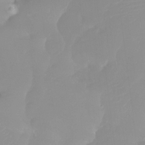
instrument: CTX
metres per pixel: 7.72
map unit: Ht
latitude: -13.4643
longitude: -49.9150
